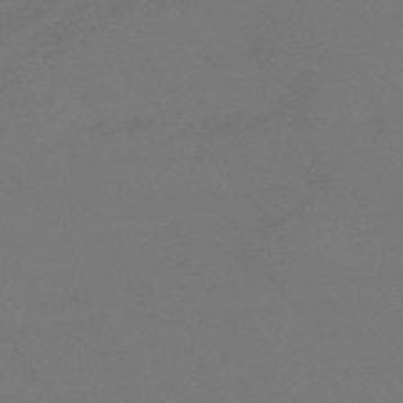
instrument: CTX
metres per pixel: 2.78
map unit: eHb
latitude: -47.4076
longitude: 87.9556
